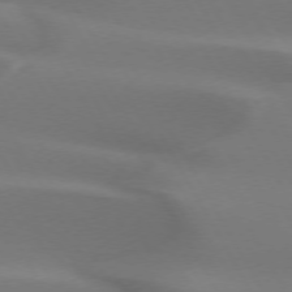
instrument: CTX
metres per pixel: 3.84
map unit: lApd
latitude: 73.0081
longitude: -49.5938
